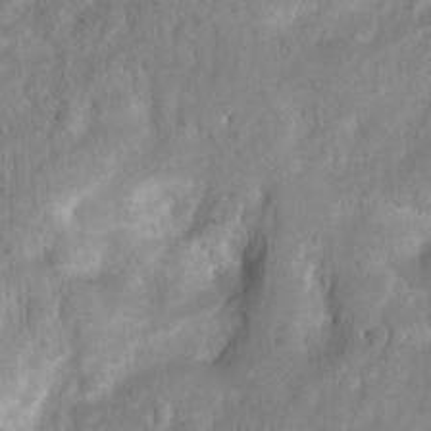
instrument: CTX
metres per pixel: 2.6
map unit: Hto
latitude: 2.6301
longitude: -35.6127
